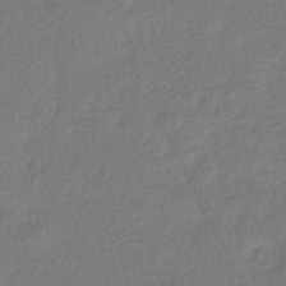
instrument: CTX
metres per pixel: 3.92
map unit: HNhu
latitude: -40.9542
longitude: 97.7100
